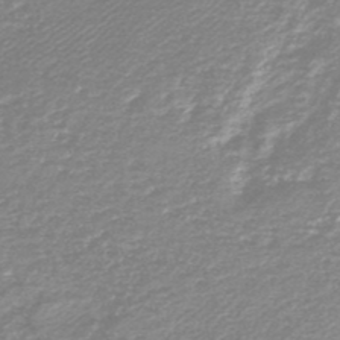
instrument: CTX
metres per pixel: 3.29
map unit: lHb
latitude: -46.7274
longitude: 60.5385
